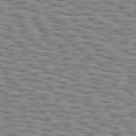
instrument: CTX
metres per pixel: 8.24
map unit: Hpe
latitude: 73.3104
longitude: -133.0836
